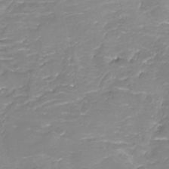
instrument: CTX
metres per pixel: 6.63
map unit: Nhu
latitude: -15.7289
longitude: -56.2333
